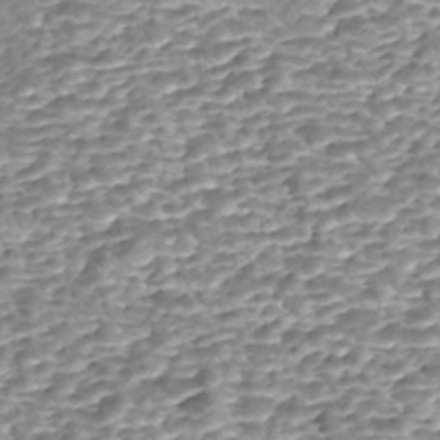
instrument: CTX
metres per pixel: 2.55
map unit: Nhe
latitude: -47.5399
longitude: -171.8961
